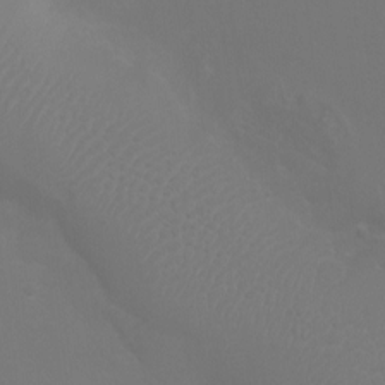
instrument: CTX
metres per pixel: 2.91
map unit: Ht
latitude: -2.9541
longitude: -19.2159
